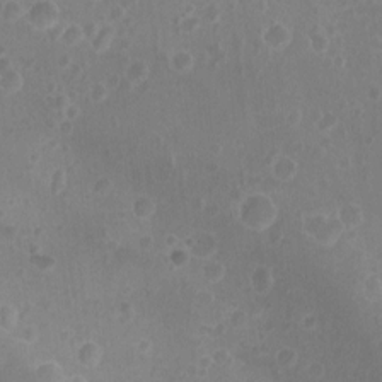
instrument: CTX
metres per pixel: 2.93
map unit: Nhu
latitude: -15.5399
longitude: -25.5182
